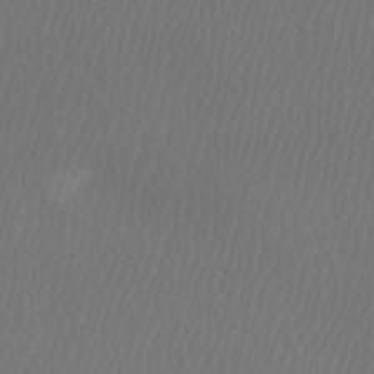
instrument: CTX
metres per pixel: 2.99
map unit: Htu
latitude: -5.3887
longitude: -74.6868
